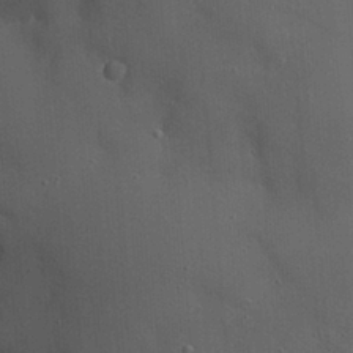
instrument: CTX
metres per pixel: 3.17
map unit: eHh
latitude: 19.8772
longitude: -71.1403
